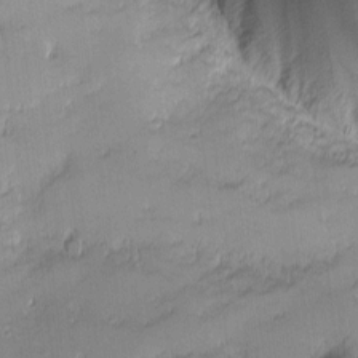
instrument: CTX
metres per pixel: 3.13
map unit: eHh
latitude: -1.4833
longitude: -82.9891
